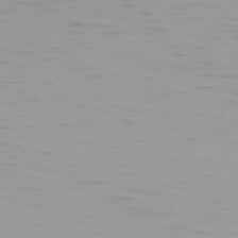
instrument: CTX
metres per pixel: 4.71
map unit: Hpe
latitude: 75.8205
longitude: -124.8946
